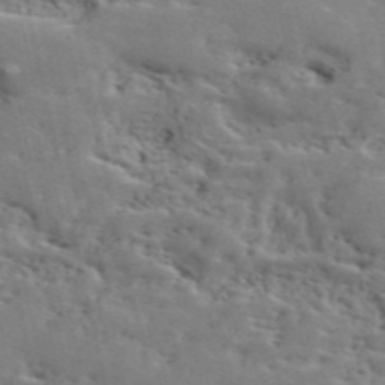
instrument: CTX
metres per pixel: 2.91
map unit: ANa
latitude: 48.8758
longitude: -79.2726
